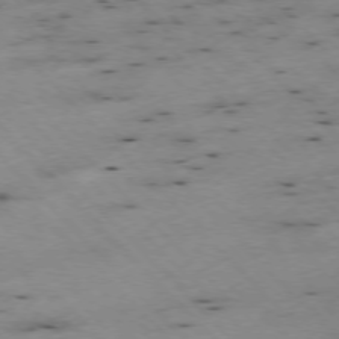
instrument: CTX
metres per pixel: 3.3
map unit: Ap
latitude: -76.7274
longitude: -60.0633
